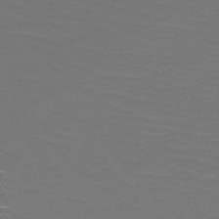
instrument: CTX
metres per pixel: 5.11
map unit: HNb
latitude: -51.4832
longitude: -43.9717
